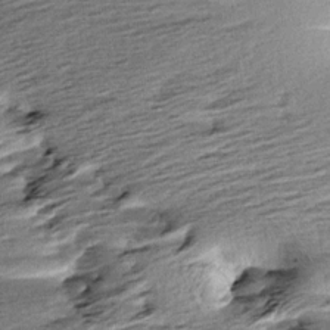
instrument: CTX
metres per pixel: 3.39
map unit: Aa
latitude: 6.8569
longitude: -137.6694
